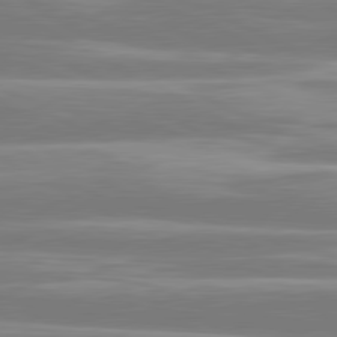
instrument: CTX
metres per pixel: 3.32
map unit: lApd
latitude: 80.7435
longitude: -129.1214
